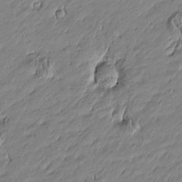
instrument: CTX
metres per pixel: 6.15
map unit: Htu
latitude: -5.7855
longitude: 176.9731
